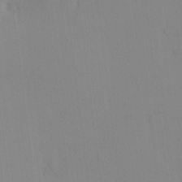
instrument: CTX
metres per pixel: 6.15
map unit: eHh
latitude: -0.5952
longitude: 17.7100
